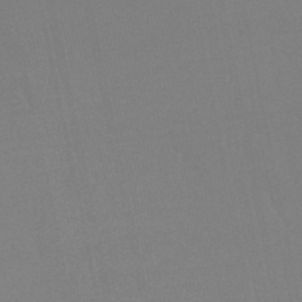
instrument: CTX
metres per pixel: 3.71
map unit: lHb
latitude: -45.4077
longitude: 67.4643
